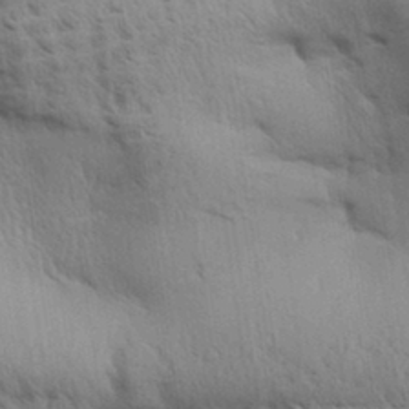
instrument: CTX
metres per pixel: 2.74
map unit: Aa
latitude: 32.9325
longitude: -140.8380
